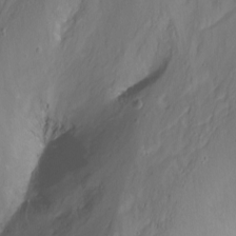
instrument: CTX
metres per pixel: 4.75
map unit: Nhu
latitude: -8.4440
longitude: -41.4426
